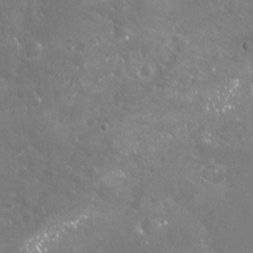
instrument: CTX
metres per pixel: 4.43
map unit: Nhu
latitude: -17.9745
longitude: -57.6315
